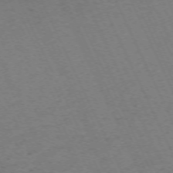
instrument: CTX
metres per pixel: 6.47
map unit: Hpe
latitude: -71.3888
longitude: 12.6141
